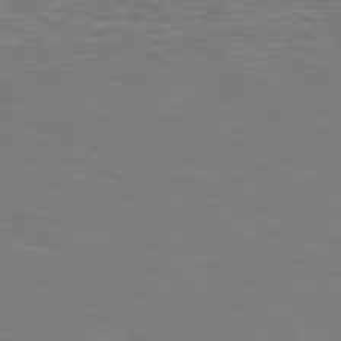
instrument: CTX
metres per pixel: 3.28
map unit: Hpe
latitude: 78.6680
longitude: 174.4440
